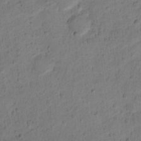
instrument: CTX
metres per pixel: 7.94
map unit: Ht
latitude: 10.5735
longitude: -33.3482
